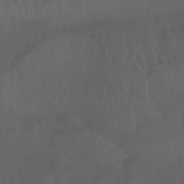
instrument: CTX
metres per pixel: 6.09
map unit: lHb
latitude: -32.0661
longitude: 64.0850
